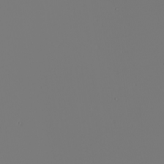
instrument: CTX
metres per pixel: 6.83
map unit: Nhu
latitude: -6.5762
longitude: -95.4993
